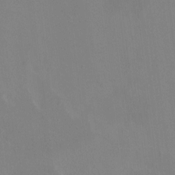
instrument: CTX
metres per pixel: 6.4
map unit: HNhu
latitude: 5.1970
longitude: 4.4818
